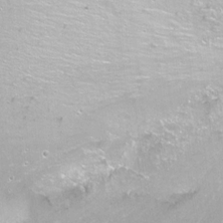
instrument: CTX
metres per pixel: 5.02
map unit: Nhu
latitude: -7.6155
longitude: -46.1200
